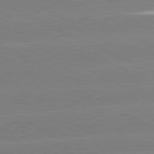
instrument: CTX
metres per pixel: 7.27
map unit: lApd
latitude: 81.1781
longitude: -151.5749
